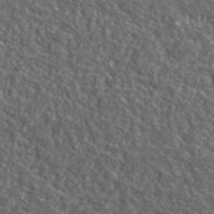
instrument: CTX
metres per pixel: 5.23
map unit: lHvf
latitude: 40.7057
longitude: -89.6127
